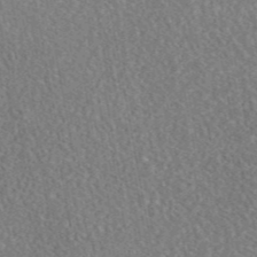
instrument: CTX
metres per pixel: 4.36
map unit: eAb
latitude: 44.4601
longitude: 124.7841
